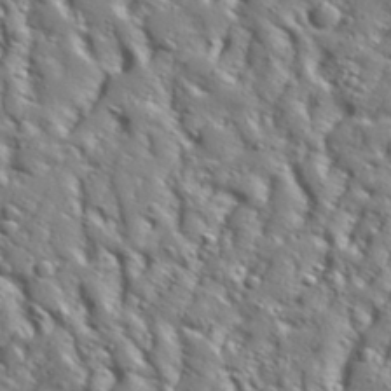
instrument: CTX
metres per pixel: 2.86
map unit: Aa
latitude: 32.3467
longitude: -132.9136
